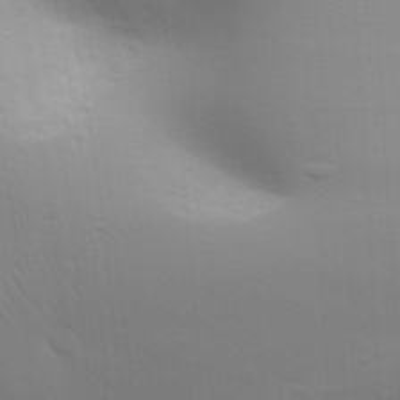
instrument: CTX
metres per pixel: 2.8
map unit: Aa
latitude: 31.3482
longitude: -141.2537
